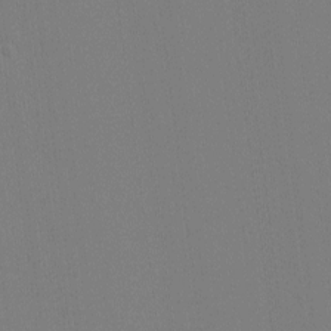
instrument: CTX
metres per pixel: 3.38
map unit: eHh
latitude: -4.5196
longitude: -79.7639
